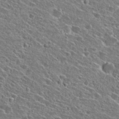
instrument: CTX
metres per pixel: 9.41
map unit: Hto
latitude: 25.5560
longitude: -46.9514
